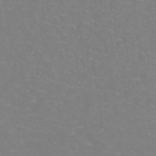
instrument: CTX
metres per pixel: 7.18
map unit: Nhe
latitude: -46.3306
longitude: 152.8030
